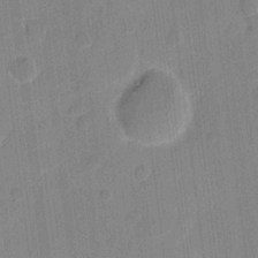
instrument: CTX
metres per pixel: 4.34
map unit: eHh
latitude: 10.6113
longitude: -66.8569
